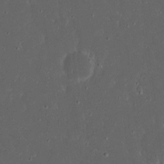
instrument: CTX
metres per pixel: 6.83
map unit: eHh
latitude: 16.9892
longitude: -73.6883
